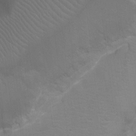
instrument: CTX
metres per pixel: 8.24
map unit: Ht
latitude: -6.3873
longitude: -21.7261
